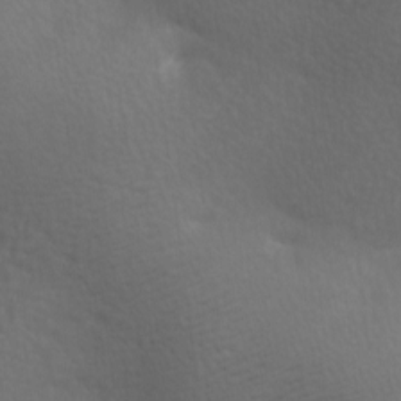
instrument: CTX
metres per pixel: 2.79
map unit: lAa
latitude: -9.6911
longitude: -125.8016
